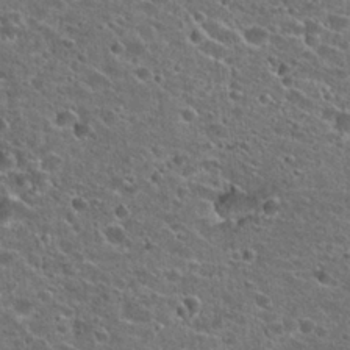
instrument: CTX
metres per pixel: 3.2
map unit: Hto
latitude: 23.8772
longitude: -43.4615
